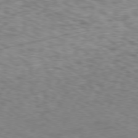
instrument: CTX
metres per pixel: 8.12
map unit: Ap
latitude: -79.1998
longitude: -77.4237
